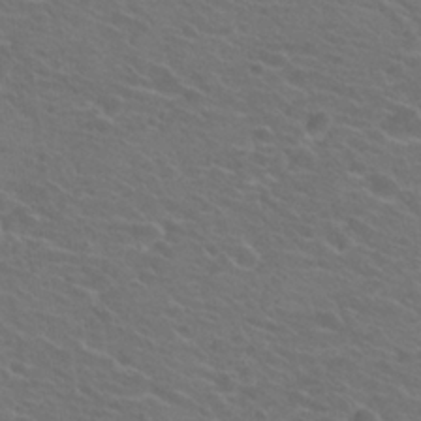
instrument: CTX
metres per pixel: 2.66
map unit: Hto
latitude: 23.4615
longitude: -31.0270
